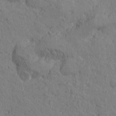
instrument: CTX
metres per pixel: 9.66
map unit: Htu
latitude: -2.0472
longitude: -175.7261
